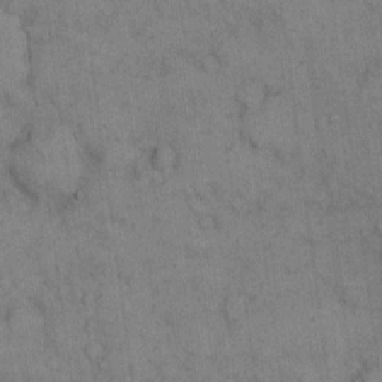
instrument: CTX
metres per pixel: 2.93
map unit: eHh
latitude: 14.8947
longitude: -62.8191
